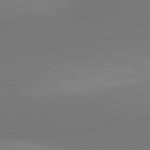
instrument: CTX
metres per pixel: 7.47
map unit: lApd
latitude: 80.7624
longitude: 127.5210
